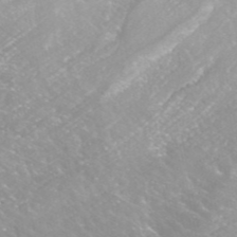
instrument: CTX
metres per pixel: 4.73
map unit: ANa
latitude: 43.7639
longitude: 23.8423
